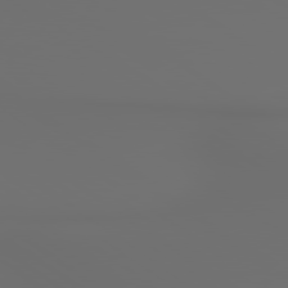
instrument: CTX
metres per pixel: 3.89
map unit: lApd
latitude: 79.6127
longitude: 176.6519
